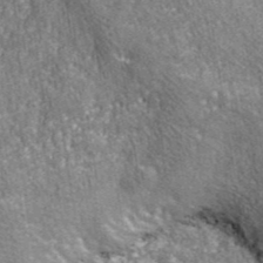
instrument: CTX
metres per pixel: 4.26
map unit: eHh
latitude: 43.2915
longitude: -91.2159
